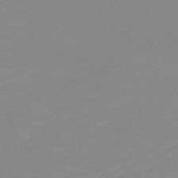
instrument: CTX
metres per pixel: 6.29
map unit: lHb
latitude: -44.0094
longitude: 60.5763
